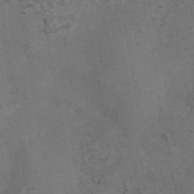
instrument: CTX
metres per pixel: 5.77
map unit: eAb
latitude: 43.4615
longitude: 106.2362
